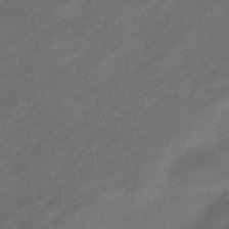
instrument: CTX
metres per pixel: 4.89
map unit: eHb
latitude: -43.4832
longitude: 85.2187
